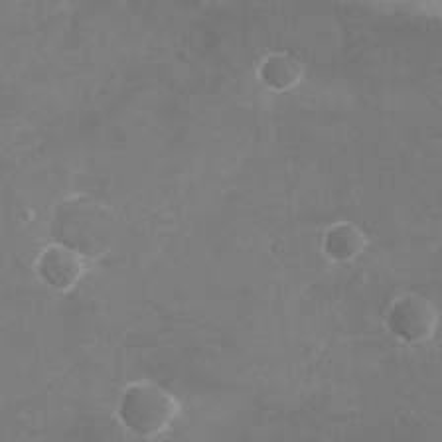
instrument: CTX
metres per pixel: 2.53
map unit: Nhu
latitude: -18.4629
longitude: -57.0836
